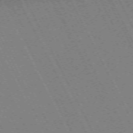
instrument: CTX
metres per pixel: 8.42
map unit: Hpe
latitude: -71.2187
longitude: 9.5588
